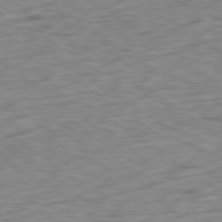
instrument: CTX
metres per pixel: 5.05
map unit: Ap
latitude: -80.3495
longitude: -70.1200
